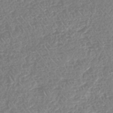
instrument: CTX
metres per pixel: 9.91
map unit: eHh
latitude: -44.9920
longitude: -29.2348
